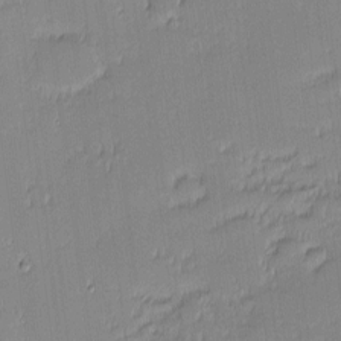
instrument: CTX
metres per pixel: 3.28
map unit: eHh
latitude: -2.4251
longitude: -83.1025
